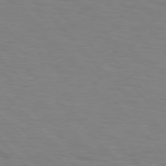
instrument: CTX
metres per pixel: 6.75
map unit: Hpe
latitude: 76.4223
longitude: -160.1955
